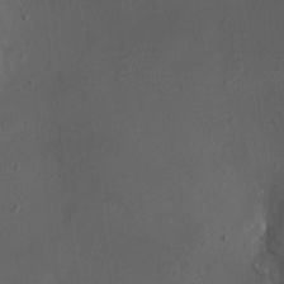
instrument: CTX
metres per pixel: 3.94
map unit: HNhu
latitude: 6.4034
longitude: 6.2172
